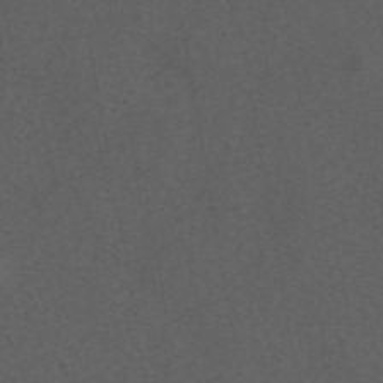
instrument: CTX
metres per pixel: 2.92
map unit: eAb
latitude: 43.7450
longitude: 105.9367
